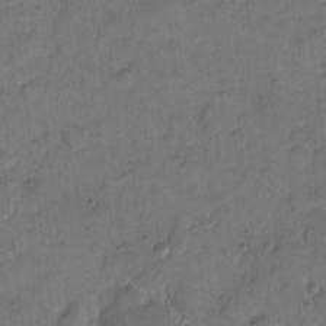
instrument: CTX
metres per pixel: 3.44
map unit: eHh
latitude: 13.3860
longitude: -65.9906
